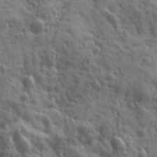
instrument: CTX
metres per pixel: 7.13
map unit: Ave
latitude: 19.1592
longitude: -132.3467
